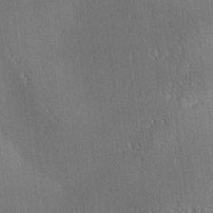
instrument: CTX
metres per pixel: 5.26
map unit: lAa
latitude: 0.8002
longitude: -116.7624
